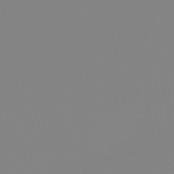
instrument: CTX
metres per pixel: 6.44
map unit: eHb
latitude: -50.1039
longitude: 74.0472
